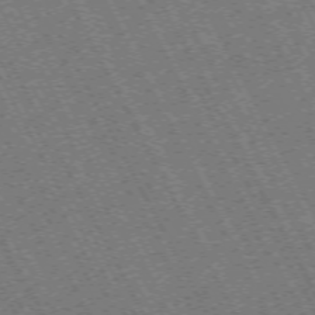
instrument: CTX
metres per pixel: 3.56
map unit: Hpe
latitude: -71.6533
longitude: 10.8219
